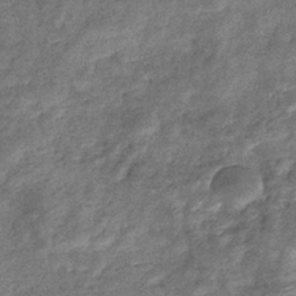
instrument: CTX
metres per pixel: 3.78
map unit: eHb
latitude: -37.9745
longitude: 79.2565
